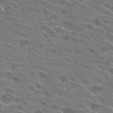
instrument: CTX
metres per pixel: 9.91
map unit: Hto
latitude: 25.7260
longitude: -42.9325
